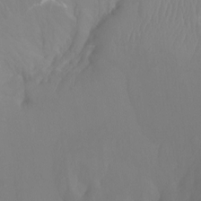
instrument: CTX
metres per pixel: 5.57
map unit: Ht
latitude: -4.7652
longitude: -26.8380
